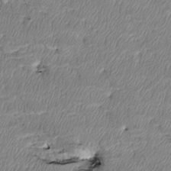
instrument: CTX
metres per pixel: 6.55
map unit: Htu
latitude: 4.1011
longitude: 152.0094
